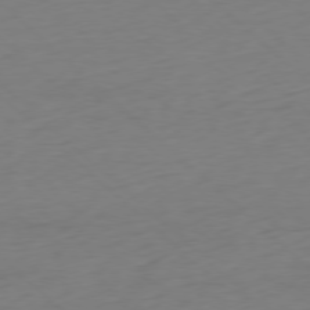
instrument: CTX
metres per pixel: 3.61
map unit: Ap
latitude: -77.8611
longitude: -91.6883
